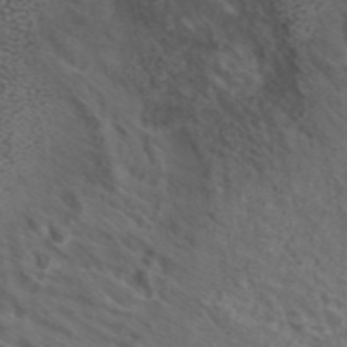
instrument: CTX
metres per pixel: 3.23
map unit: ANa
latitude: 42.1956
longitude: 25.9556
